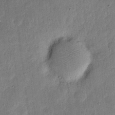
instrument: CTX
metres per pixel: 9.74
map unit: eHh
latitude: 5.2537
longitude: -71.1403
